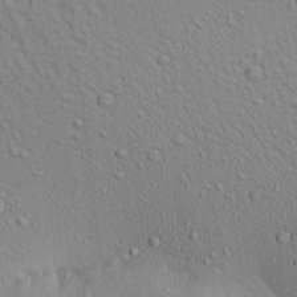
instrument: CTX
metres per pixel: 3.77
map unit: Aa
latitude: 21.9150
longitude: -139.4804
